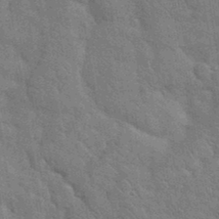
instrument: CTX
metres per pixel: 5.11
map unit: eHh
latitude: 36.7813
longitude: -65.8394
